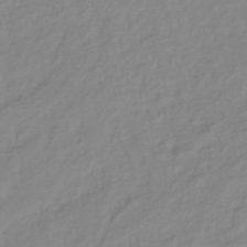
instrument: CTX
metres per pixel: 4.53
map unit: lHb
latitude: -41.7100
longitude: 75.5022
